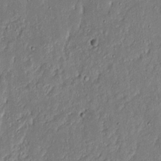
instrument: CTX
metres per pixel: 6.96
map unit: Nhu
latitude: 18.4979
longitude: -72.9325
